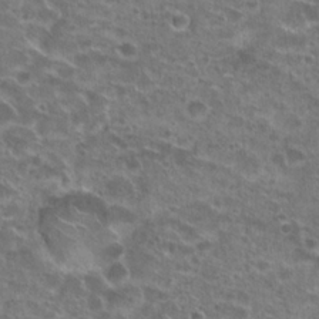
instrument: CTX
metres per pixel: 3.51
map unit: Hto
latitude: 21.7828
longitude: -41.4426
